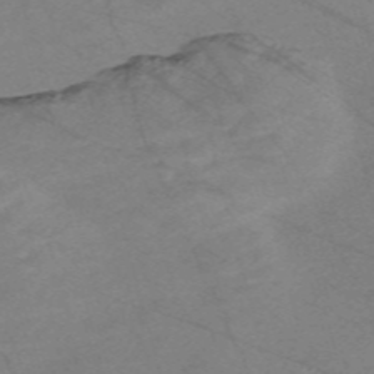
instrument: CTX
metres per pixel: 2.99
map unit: Nve
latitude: -58.1416
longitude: 61.5021
